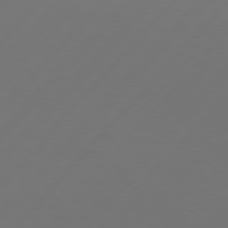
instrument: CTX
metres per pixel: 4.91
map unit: Hpe
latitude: 76.7624
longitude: -137.9528
